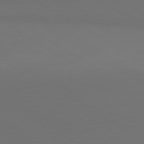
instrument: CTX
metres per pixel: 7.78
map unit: lApd
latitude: 81.3671
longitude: 152.6518
